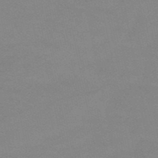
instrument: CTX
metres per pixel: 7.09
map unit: HNb
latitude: -52.9730
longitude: -45.5749
